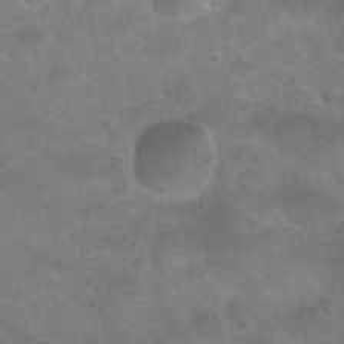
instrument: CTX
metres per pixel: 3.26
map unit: Nhu
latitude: 25.0836
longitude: -51.2914
